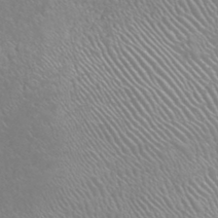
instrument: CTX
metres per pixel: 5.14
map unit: HNhu
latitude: -47.9745
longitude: 29.5399
